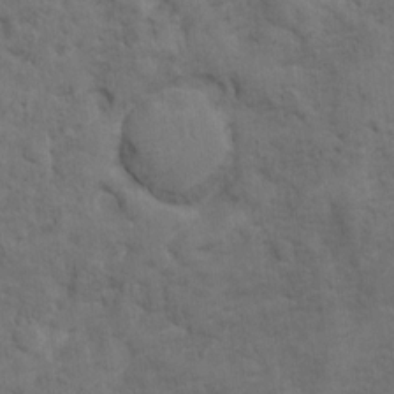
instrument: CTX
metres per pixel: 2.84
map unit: Ht
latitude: 10.9892
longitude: -39.5749
